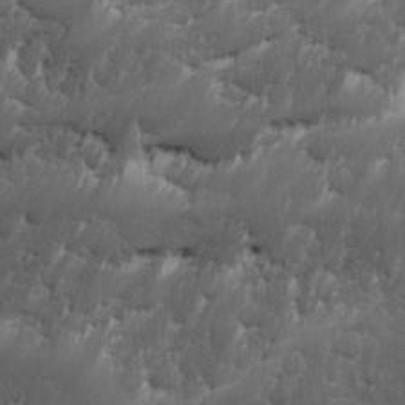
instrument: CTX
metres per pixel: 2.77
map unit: Ave
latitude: 15.9339
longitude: -135.5749
